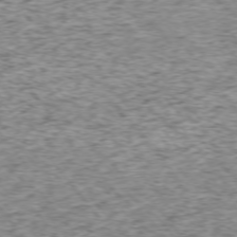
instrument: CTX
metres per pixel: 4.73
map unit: Ap
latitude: -75.2376
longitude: -86.9514
